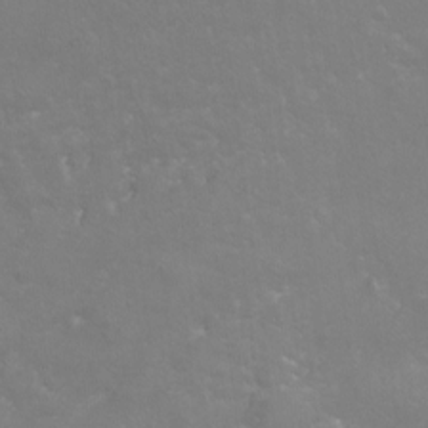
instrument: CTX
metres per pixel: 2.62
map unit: Ht
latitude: -5.8611
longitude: -34.8380
